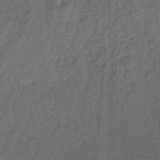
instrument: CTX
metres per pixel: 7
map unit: lHb
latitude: -40.2550
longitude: 71.1431
